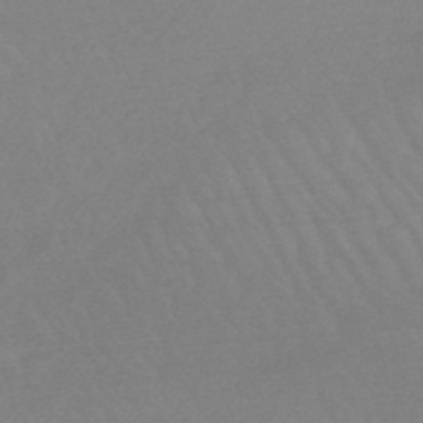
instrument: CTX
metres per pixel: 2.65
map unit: eHb
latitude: -48.4629
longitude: 86.1984
